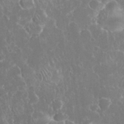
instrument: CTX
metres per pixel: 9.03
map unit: eHh
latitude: 34.6868
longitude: -62.6302
